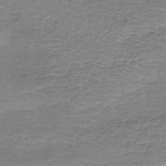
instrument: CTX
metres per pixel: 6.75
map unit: HNb
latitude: -44.2928
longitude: 52.9163
